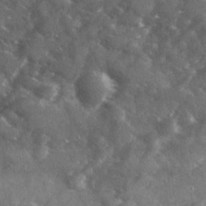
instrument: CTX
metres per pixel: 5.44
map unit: Ave
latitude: 18.6679
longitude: -130.2523
